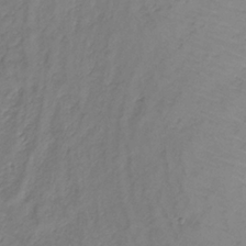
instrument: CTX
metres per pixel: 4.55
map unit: eHb
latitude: -33.7100
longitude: 67.8611
